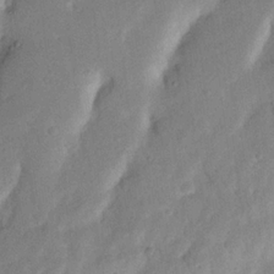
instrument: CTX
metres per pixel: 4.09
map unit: Nhu
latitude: 19.6882
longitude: -74.7246
